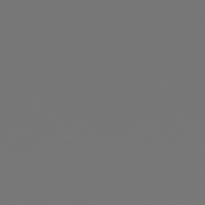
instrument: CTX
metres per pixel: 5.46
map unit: Hpe
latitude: 78.1389
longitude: -177.4993
